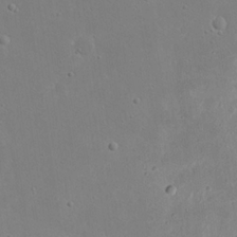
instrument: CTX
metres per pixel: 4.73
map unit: eHh
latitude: 21.2159
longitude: -70.5168
